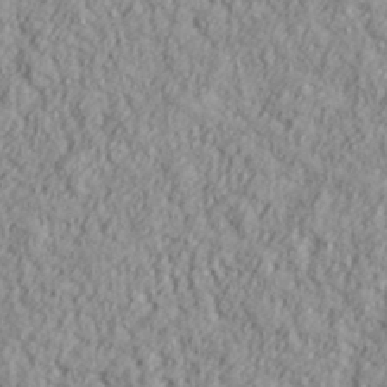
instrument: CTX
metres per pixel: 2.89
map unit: lHvf
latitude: 38.8758
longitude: -90.1200
